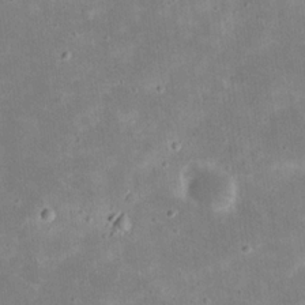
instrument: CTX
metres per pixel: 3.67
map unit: eHh
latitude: 21.3104
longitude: -67.7449
